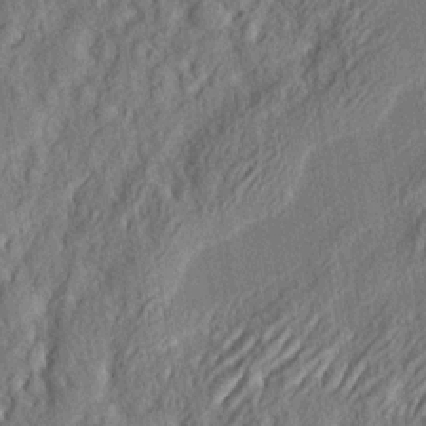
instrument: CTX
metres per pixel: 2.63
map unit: eHh
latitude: 4.0822
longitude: -77.5560
